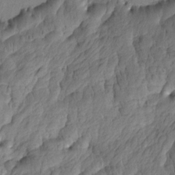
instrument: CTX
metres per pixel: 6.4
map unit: Htu
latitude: 0.8758
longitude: -175.6316
